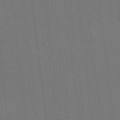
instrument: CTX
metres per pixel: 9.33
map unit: HNhu
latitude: 0.3656
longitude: -5.4615
